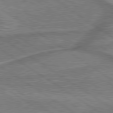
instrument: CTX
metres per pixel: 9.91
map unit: lApd
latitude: 79.7072
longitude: 173.0675
